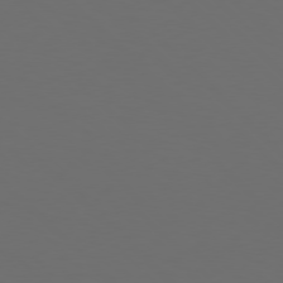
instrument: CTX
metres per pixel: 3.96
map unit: Hpe
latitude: 77.1214
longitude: -168.4034
